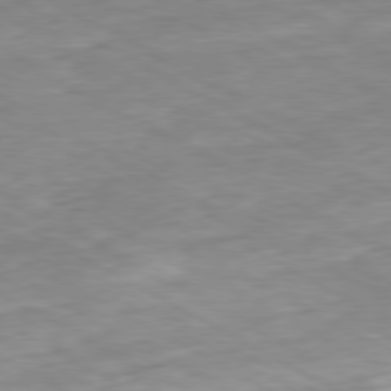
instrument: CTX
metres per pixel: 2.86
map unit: Ap
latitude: -80.4818
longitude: -80.8758
